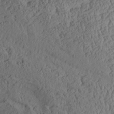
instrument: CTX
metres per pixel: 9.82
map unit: Aa
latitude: 28.9136
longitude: -132.7813
